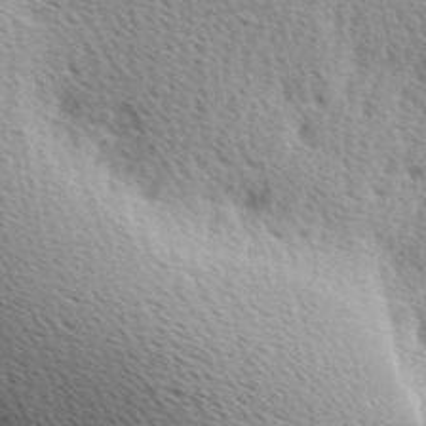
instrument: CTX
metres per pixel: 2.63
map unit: Ave
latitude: 10.3845
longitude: -107.2159
